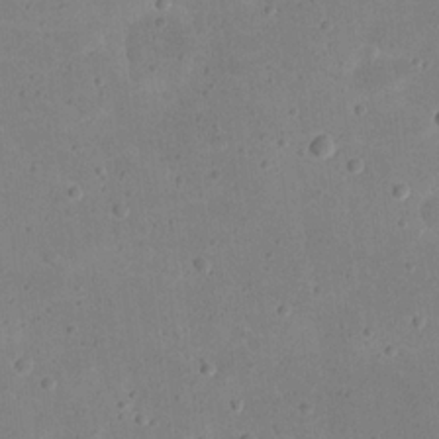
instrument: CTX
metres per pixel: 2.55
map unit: eHh
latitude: 21.0081
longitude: -64.8569
